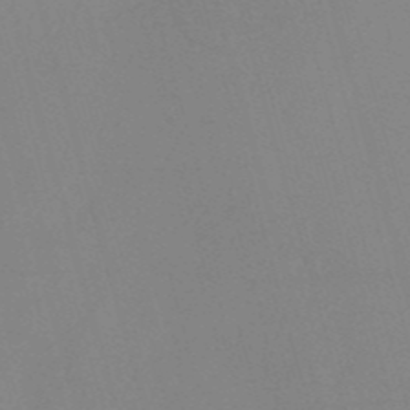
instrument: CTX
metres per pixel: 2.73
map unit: HNb
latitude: -53.1431
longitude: -49.6316
